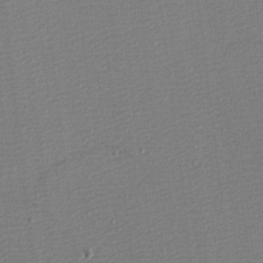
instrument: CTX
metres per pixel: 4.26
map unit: eHh
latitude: -3.9745
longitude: -86.0822
